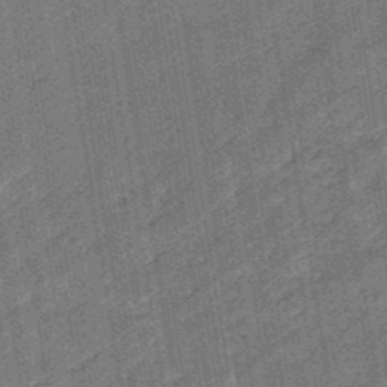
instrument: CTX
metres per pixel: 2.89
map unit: eHb
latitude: -48.2929
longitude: 85.3509
